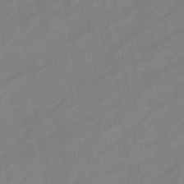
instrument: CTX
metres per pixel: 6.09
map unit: eHb
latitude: -37.7666
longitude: 79.4265
